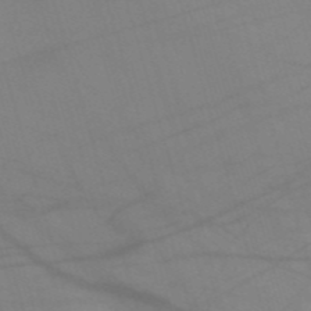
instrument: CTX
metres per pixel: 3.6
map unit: HNb
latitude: -53.5777
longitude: -49.8016
